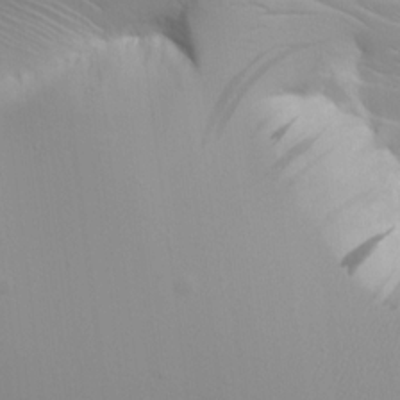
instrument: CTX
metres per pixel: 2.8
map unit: lAvf
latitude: 16.5168
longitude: -126.5168
